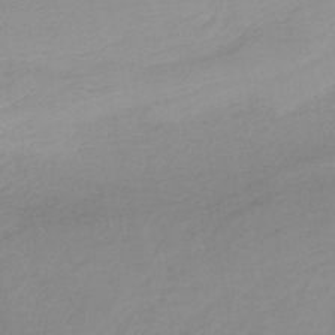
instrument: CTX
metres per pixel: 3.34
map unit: HNb
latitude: -36.3495
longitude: 56.2739
